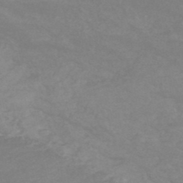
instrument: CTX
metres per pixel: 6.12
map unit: HNb
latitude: -48.8219
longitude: -47.6694
